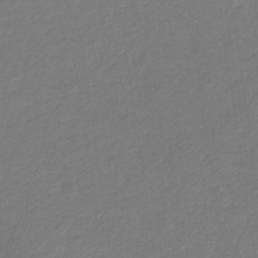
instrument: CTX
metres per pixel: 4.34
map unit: eHb
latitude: -33.9367
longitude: 75.3321
